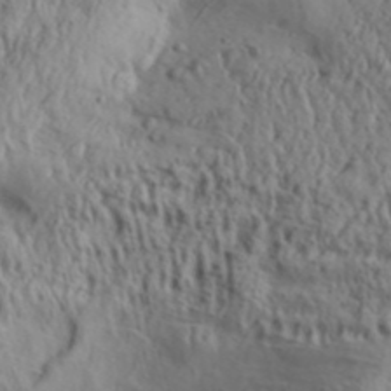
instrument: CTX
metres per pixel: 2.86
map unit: Aa
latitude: 31.1215
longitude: -136.0255
